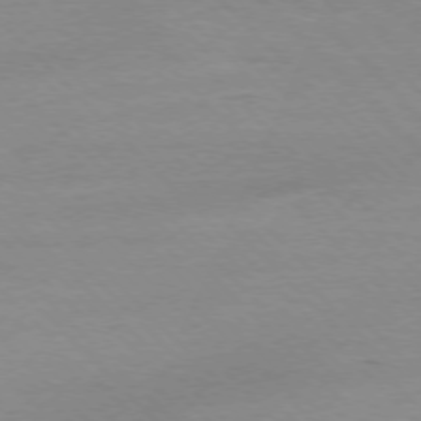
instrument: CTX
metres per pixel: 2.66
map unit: Ap
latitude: -77.4076
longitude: -92.8002
